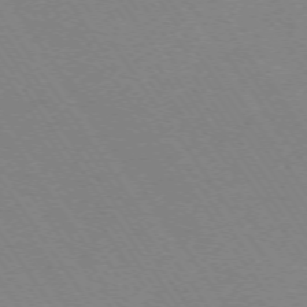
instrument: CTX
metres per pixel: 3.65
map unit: Ap
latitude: -73.7477
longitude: -70.3845
